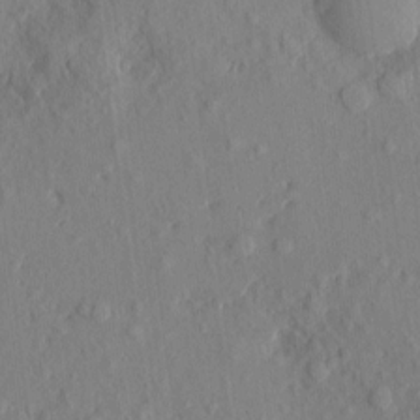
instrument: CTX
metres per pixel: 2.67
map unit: eHh
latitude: 5.3482
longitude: -73.3860
